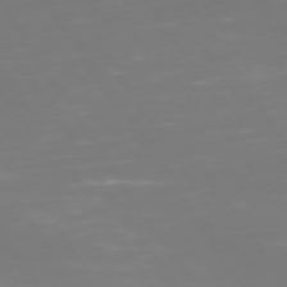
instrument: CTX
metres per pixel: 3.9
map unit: Hpe
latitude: 73.1215
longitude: -127.3293
